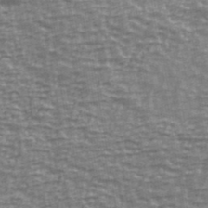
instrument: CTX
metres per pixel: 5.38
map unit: Ave
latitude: 40.2522
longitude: -113.7072
